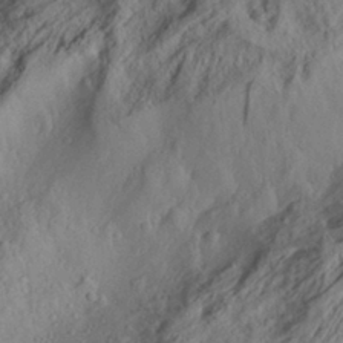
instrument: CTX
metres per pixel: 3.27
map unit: Aa
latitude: 28.3278
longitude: -135.5938
